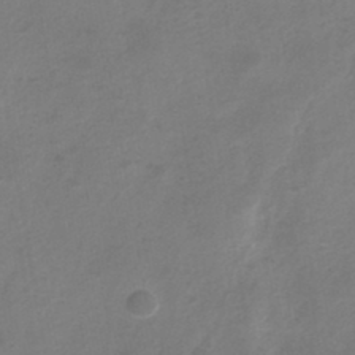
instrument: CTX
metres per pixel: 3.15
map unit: Nhe
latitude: -32.4818
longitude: -88.0822
